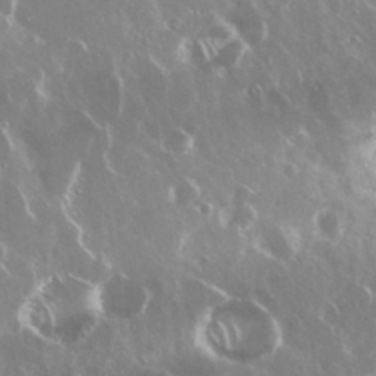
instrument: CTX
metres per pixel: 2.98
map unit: Nhu
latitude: 29.4615
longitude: -60.6301
